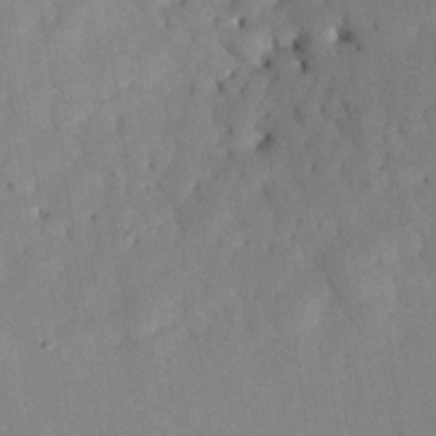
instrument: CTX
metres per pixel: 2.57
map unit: Nhu
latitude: 27.6883
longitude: -71.6127
